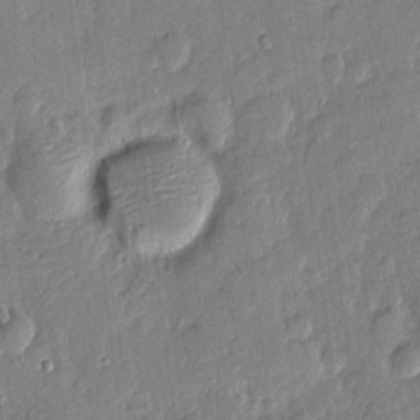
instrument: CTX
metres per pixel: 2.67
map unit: eHh
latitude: 4.0255
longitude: -74.6868
